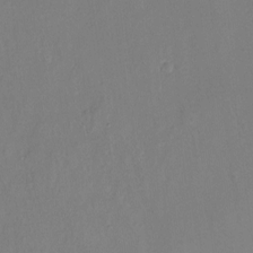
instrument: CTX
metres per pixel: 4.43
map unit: Nhu
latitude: -17.3699
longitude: -47.9906
